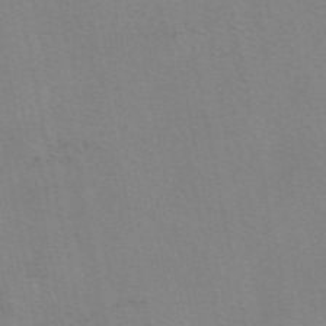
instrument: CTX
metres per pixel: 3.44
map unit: eAb
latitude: 50.0633
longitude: 104.5951
